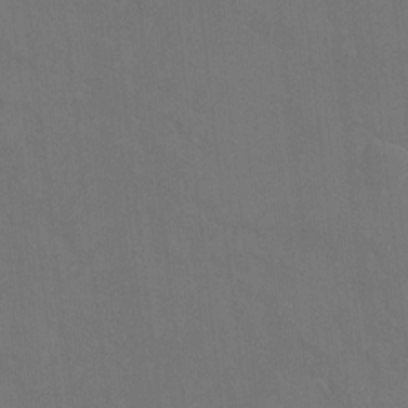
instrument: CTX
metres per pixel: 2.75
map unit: HNhu
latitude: 6.4412
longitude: 4.2172
